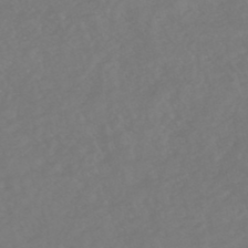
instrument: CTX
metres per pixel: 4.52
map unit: HNhu
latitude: -48.8597
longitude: 101.2375
